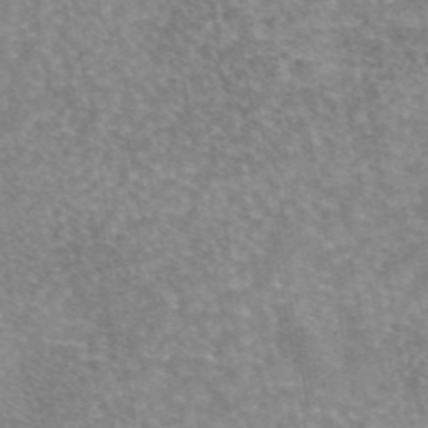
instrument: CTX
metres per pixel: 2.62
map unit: eAb
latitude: 45.4615
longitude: 105.8233
